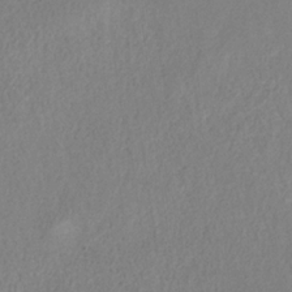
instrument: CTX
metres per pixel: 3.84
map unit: HNb
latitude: -33.0865
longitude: 55.6722
